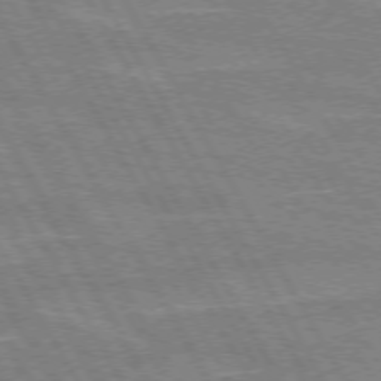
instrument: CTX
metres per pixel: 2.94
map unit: lApd
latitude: 72.3846
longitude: -55.4426
